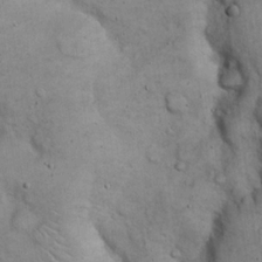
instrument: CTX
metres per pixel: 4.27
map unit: eHh
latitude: 20.4412
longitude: -60.3656
